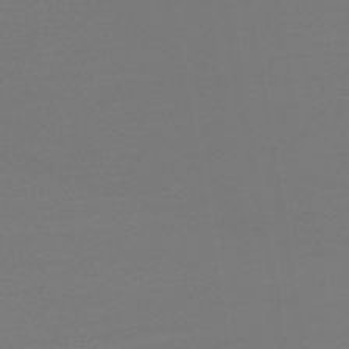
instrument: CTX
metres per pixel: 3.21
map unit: lHb
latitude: -46.4062
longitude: 60.8408
